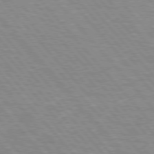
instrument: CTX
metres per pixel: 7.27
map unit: lApd
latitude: 76.4412
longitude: -83.9150
